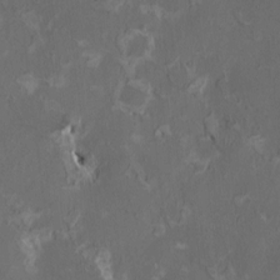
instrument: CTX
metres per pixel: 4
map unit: HNhu
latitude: 1.8016
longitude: -4.7813
